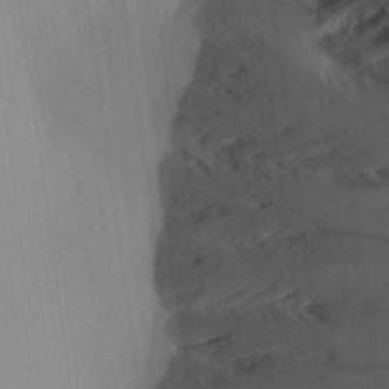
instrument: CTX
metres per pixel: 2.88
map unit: Aa
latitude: 25.9150
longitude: -137.3860
